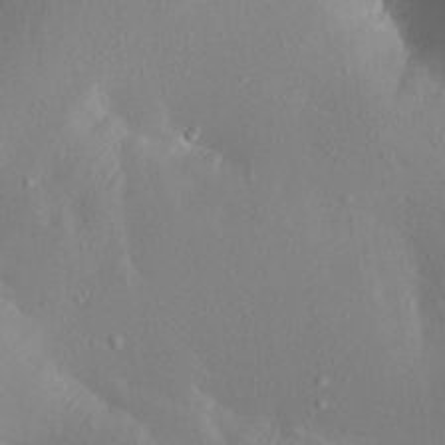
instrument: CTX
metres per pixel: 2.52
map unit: Aa
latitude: 20.0255
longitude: -145.8772
